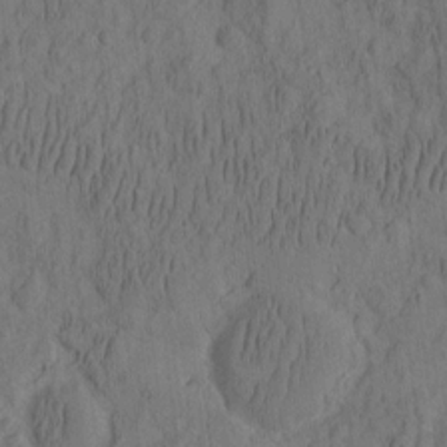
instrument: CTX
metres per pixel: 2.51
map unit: eHh
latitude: -2.5006
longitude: 17.3132
